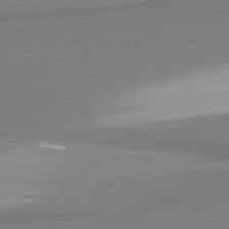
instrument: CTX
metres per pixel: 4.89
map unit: lApd
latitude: 81.4048
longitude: 166.3306
